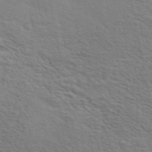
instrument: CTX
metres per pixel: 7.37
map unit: ANa
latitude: 48.3845
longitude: -75.0270
